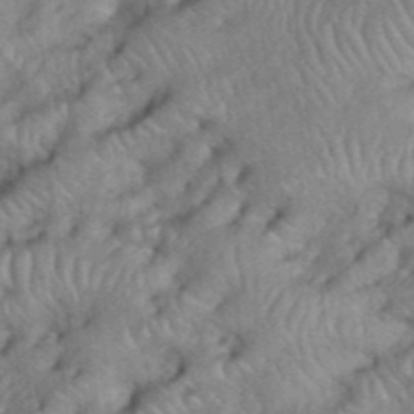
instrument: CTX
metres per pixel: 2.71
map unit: eHh
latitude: 39.2159
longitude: -56.3467
